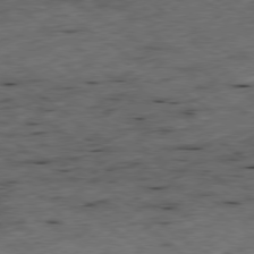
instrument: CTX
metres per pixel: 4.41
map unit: Ap
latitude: -79.4454
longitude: -52.1578
